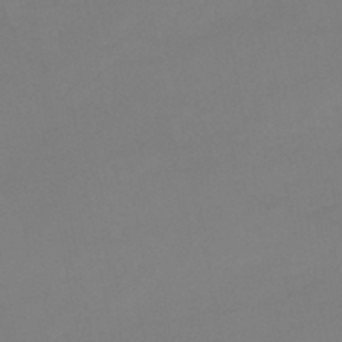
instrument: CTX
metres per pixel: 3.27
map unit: HNb
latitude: -46.0850
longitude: -35.6694
